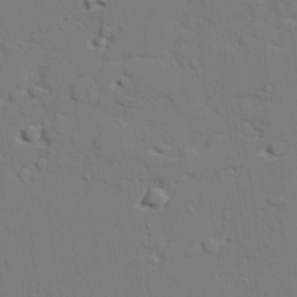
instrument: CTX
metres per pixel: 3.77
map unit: lAvf
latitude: 28.8002
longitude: -108.7246
